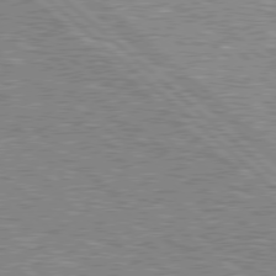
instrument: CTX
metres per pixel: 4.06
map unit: Hpe
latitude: 78.5168
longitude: -156.9702
